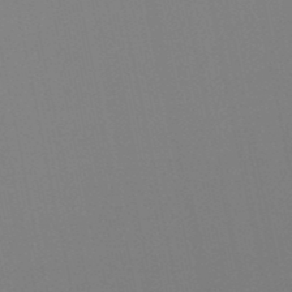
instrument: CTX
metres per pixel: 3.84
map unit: lHb
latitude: -49.6344
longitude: 70.5007
